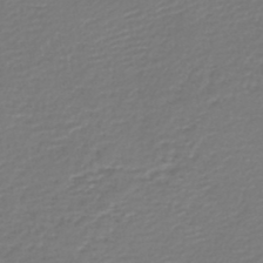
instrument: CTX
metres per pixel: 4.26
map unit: lHb
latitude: -46.8408
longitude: 63.5777
